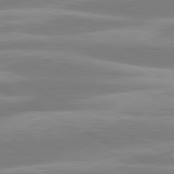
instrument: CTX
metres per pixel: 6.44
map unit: lApd
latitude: 80.7624
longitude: -134.4979
